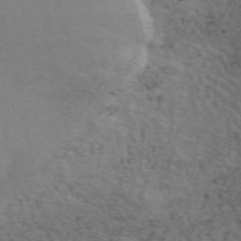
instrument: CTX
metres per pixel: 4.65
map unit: ANa
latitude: 50.1577
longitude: -81.4993
